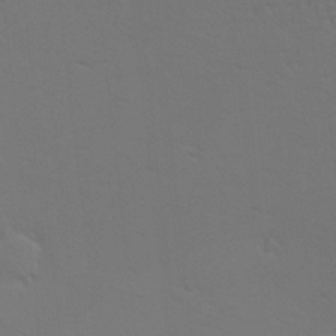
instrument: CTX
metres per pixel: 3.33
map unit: eHh
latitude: -2.8596
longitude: -73.7639
